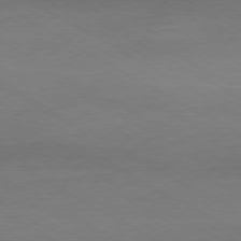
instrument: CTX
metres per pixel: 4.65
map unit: Ap
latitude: -76.4629
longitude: -76.5923
